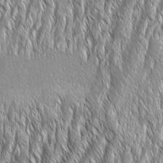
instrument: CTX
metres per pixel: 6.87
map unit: Aa
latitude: 8.1767
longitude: -132.1767
